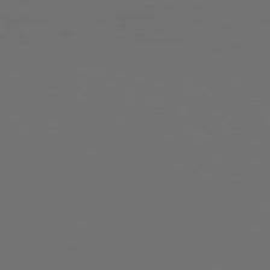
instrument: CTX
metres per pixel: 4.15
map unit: Hpe
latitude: 76.2711
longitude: -141.1403
